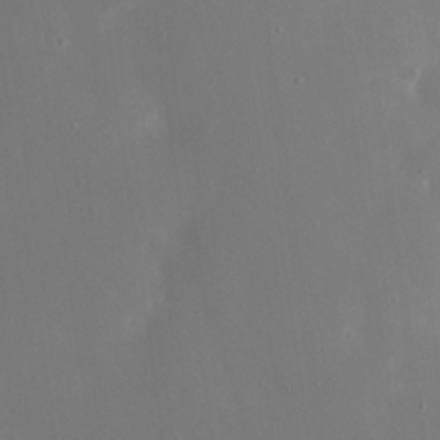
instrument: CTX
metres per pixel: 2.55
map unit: eHh
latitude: 19.7638
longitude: -68.6302
